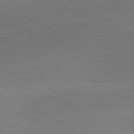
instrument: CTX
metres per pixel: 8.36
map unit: lApd
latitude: 81.8016
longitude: -154.8947
